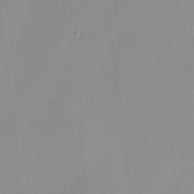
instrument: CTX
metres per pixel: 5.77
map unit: HNhu
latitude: 11.9150
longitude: 9.4454
